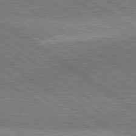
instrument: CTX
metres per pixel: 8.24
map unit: lApd
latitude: 81.5182
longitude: 141.1431
